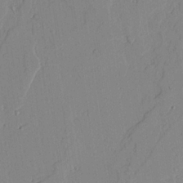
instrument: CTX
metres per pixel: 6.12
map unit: lAvf
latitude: 25.3670
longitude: -110.9136
